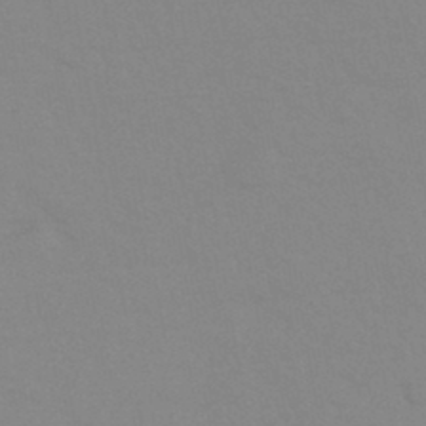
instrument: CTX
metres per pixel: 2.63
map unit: eHb
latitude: -44.4062
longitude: 86.5763
